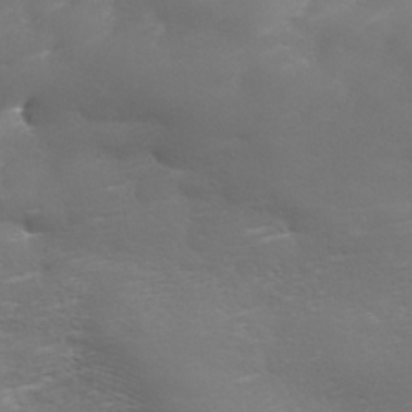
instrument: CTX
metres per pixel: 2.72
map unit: Ave
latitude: 10.8002
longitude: -106.3089
